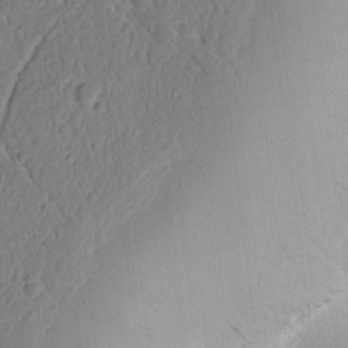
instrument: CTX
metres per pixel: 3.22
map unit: Ht
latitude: 10.7057
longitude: -74.2900
